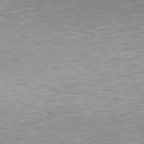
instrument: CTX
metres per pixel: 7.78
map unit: Hpe
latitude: 77.3103
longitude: -174.8002
